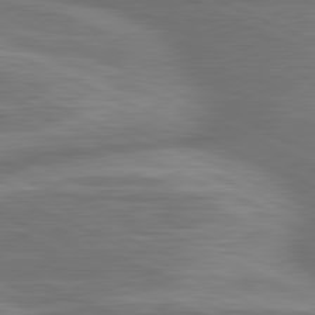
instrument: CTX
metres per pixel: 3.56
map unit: lApd
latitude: 81.3293
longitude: -175.2348
